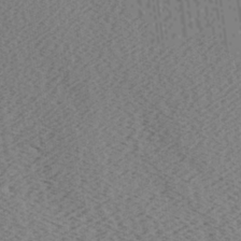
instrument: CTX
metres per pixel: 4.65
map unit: Ave
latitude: -7.1809
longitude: -123.5749
